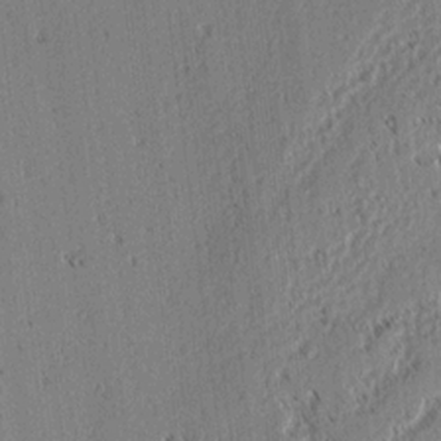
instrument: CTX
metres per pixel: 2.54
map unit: lAvf
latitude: 2.1578
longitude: -106.6302
